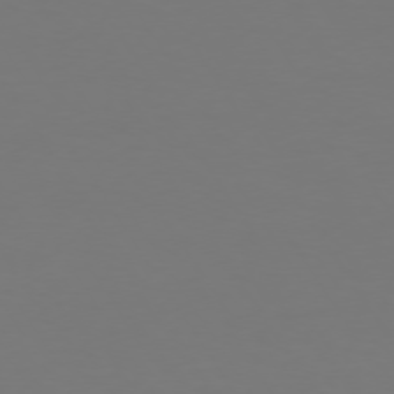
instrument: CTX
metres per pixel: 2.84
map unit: Hpe
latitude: 73.2348
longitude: -122.6301
